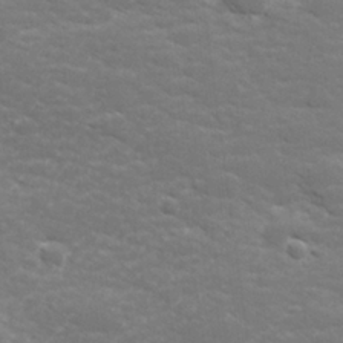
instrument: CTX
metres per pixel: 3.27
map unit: lHvf
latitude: 25.7638
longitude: 142.0661
